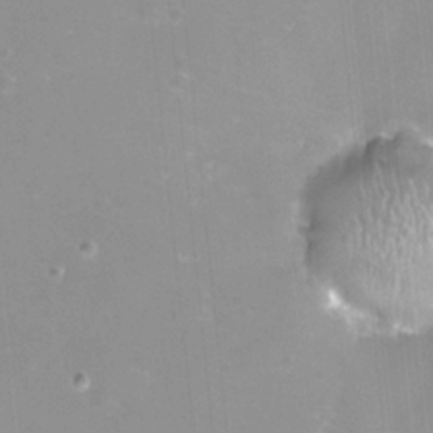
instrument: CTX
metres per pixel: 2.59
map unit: eHh
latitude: -12.0094
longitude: -60.9702
